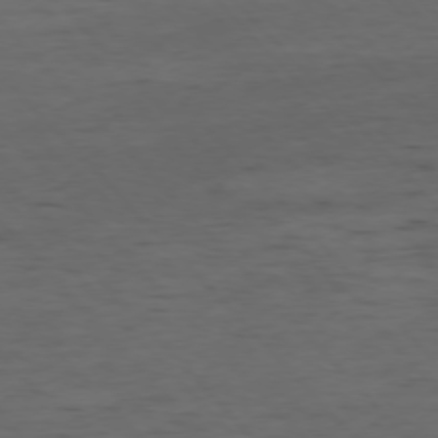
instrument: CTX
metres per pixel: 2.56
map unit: Ap
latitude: -76.5385
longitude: -91.7072
